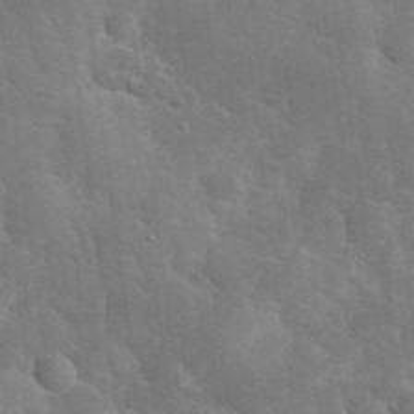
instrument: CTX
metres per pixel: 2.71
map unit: eHh
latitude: 36.0444
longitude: -66.8758
